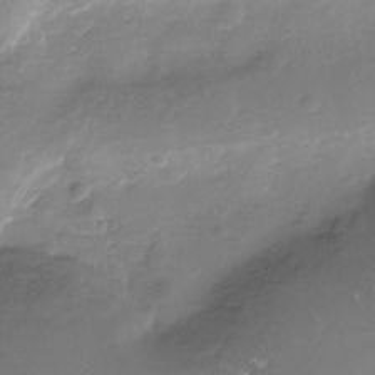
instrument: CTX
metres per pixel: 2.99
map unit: Nhu
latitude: -27.4265
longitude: -78.7247
